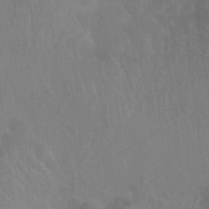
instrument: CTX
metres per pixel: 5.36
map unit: Ht
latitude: -3.7288
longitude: -17.5749
